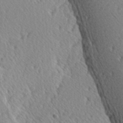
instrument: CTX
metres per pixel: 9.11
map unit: Hve
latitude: 1.8961
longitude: -124.3089
